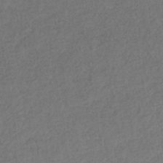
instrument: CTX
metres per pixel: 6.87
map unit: lHb
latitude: -38.8786
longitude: 69.0486
